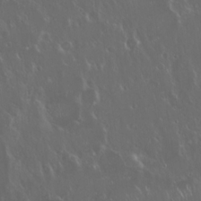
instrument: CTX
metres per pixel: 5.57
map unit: Hto
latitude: 19.2159
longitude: -57.1970
